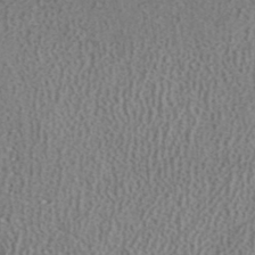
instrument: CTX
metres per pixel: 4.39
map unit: ANa
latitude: 39.4804
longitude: 24.5007
